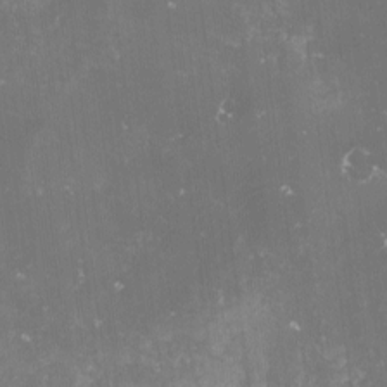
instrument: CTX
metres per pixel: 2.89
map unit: lHvf
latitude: -14.0661
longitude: -98.7057
